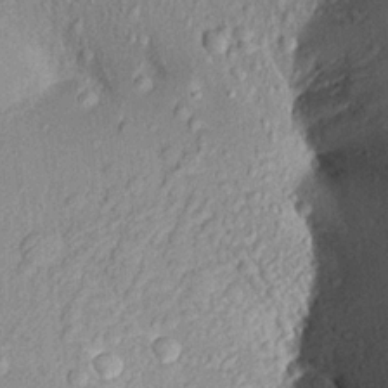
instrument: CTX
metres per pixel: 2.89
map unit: Aa
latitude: 18.4790
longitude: -147.1026
